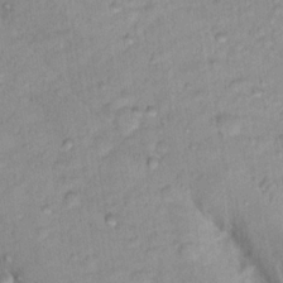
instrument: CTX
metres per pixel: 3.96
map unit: Nhu
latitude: 16.3467
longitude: -32.9703
